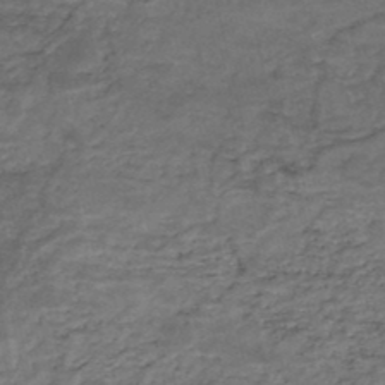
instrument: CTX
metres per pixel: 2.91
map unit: Nhe
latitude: -48.2929
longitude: -171.0080
